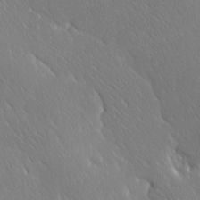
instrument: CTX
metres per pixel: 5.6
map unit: Ave
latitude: 20.5924
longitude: -137.4994
